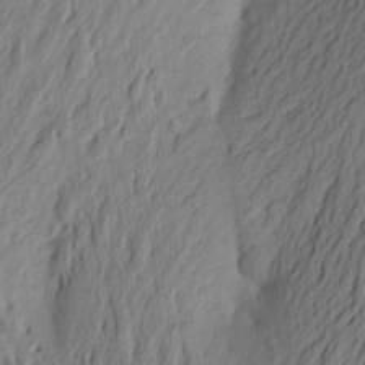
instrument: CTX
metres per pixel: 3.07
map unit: Aa
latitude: 22.4223
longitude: -148.6868
